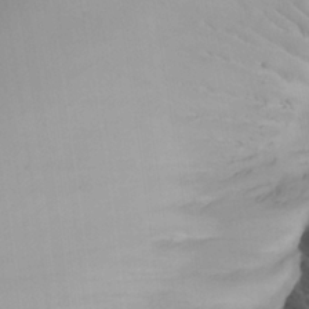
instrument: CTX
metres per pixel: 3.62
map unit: Aa
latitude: 24.7813
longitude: -132.0255
